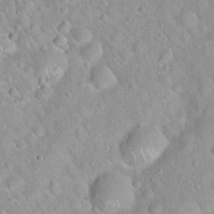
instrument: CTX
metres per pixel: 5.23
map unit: Hto
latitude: 21.0459
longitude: -52.9892
